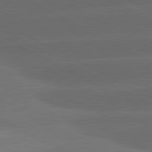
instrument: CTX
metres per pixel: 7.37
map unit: lApd
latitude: 81.1214
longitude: -147.0459
